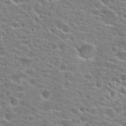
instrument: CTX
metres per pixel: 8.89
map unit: Hto
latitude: 24.4601
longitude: -47.7828
